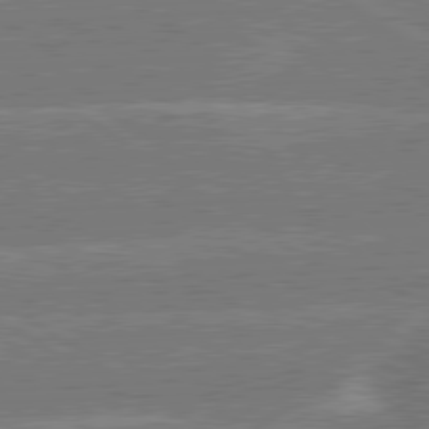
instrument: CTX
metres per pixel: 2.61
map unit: lApd
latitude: 79.8206
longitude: -145.2726
